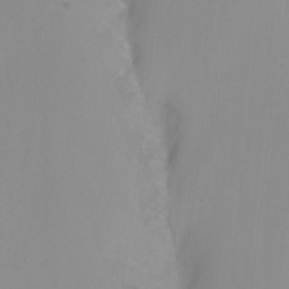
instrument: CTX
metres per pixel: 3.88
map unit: Nhu
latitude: -11.5210
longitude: -75.2537
